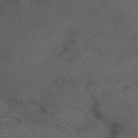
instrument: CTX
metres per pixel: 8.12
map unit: HNb
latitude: -44.7841
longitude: -37.2915
